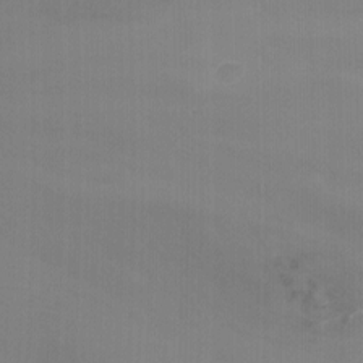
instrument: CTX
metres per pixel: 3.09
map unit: Nhu
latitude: -15.5966
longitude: -56.4601
